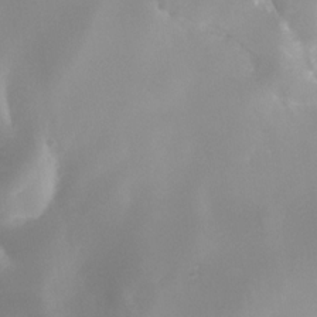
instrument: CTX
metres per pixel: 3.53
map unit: Nhe
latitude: -31.8233
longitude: -116.2523
